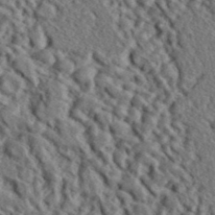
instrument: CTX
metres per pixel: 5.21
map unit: lHvf
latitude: 41.3292
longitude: -89.1026
